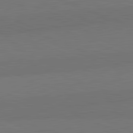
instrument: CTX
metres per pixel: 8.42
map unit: lApd
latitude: 82.0444
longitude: 149.7478
